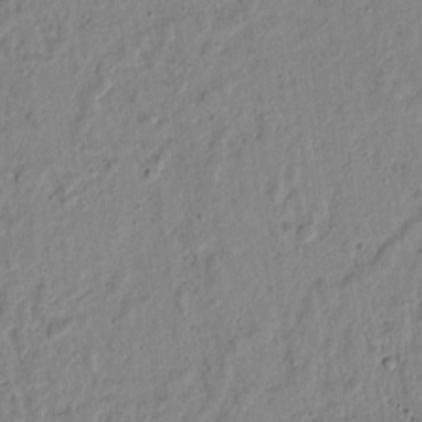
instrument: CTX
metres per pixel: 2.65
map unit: lAvf
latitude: 6.9325
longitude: 168.2550
